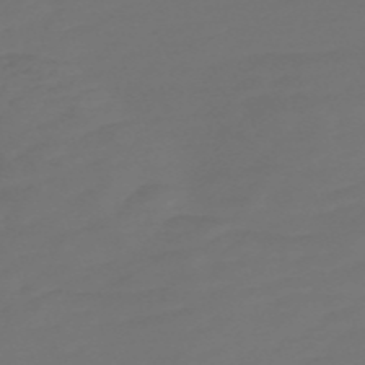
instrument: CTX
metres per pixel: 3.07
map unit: Nve
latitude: -58.9163
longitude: 56.4818
